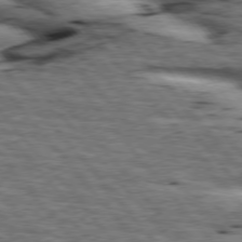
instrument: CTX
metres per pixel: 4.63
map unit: lApd
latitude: 75.9339
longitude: -82.2144
